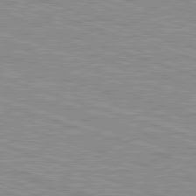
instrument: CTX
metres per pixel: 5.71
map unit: Hpe
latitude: -82.7841
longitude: 9.2187
